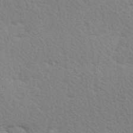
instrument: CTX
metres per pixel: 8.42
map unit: Hve
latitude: 26.4601
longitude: -94.0444
